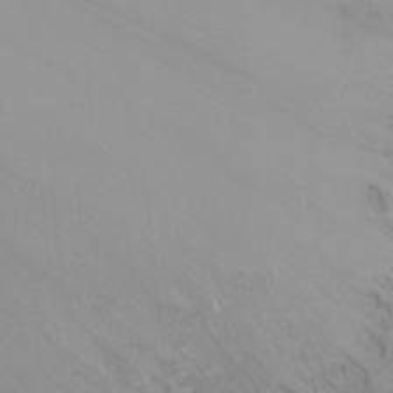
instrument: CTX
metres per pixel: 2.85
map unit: Ht
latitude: -15.7289
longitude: -44.0633
